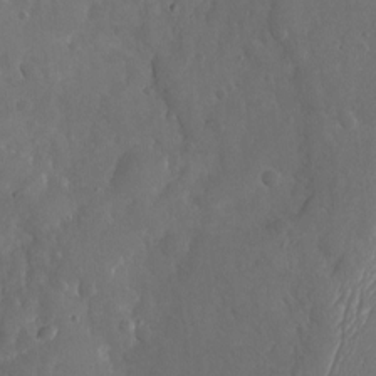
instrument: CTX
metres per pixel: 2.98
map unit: Nhu
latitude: -19.8800
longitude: -58.0822
